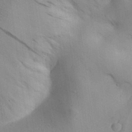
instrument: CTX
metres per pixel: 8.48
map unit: Aa
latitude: 30.8002
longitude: -142.3278
